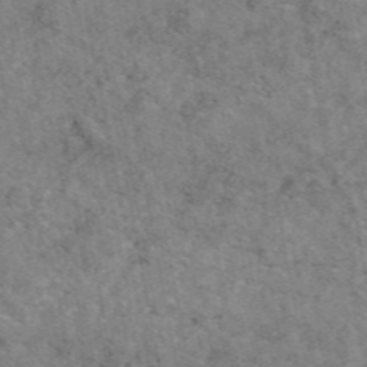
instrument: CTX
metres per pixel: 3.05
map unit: eAb
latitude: 47.9717
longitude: 116.1605
